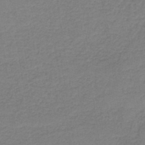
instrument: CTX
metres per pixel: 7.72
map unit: HNb
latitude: -42.4440
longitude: 49.3888
